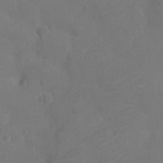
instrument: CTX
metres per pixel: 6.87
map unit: Nhu
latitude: -11.6155
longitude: -21.5749
